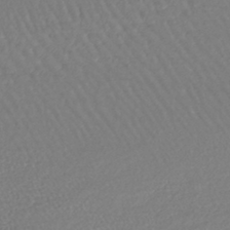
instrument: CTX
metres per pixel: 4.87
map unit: lHb
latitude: -42.6518
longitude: 74.3307
